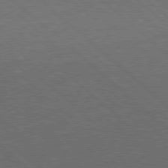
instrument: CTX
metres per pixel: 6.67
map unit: Hpe
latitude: 77.2348
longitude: -150.4979
